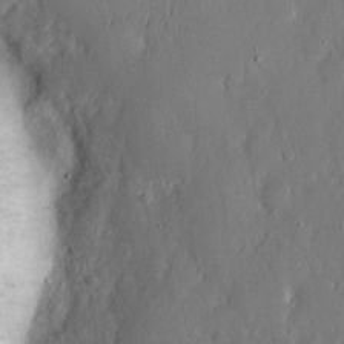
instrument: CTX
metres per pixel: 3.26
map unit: eHh
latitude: 13.2726
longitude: -72.2712
